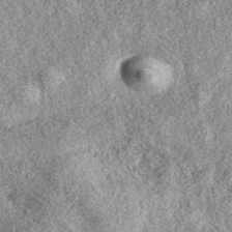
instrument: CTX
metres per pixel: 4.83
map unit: eAb
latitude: 38.4979
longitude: 108.6141
